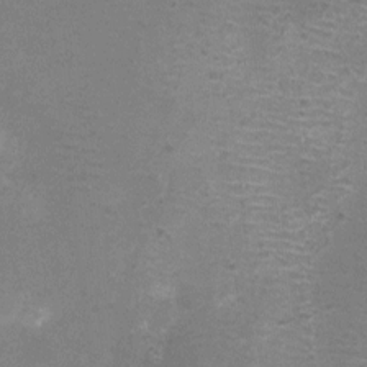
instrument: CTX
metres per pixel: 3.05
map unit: Nhu
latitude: 2.5545
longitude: -17.5371
